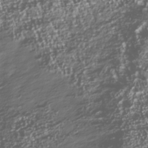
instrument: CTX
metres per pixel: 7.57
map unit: Nhu
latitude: -39.8423
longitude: -82.8380
